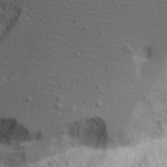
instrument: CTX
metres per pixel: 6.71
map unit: Aa
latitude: 17.9717
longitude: -125.8394
